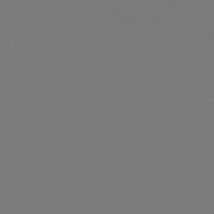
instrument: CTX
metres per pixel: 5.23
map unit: Hpe
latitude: 75.2537
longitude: -123.7450
